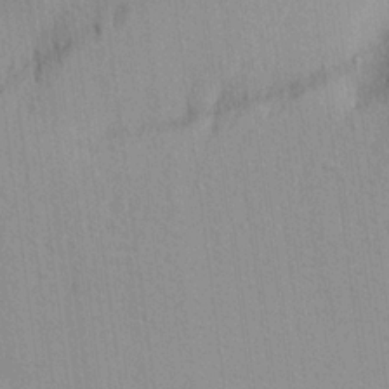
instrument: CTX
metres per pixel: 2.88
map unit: Aa
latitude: 21.0270
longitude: -144.5168
